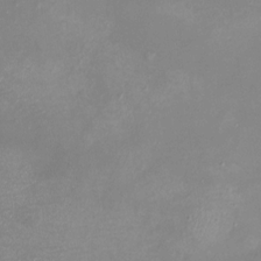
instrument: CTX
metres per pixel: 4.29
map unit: eHh
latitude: -6.9163
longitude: -78.2523
